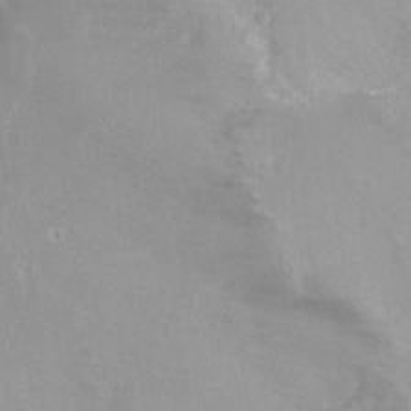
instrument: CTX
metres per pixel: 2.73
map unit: Ht
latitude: -10.2551
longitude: -27.7828
